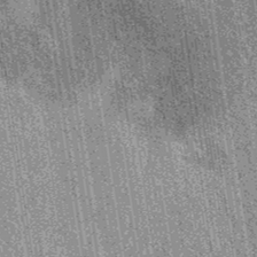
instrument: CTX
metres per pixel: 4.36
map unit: eAb
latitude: 37.4804
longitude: 107.5210
